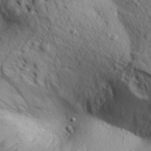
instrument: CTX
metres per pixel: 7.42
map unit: Aa
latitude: 30.2334
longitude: -139.4048
